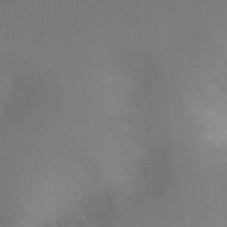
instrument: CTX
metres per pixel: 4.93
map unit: Ht
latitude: -8.3873
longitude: -28.1767
